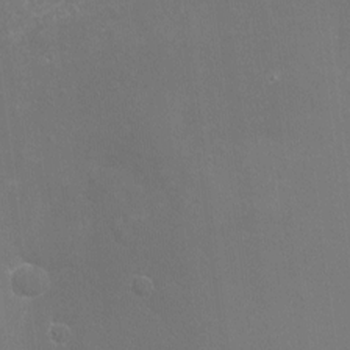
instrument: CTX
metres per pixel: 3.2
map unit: Nhu
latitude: -16.0472
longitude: -58.1011
